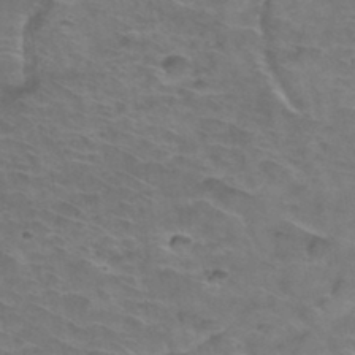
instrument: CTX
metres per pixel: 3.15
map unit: Hto
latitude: 34.8380
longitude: -44.2711
